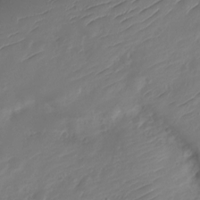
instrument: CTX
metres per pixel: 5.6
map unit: Nve
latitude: -19.6344
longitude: 108.0283
